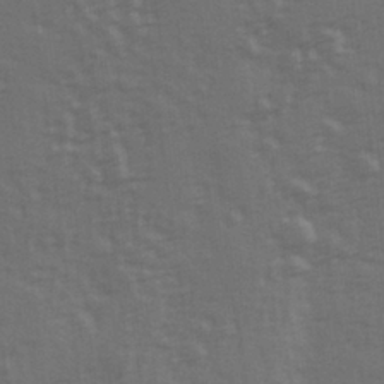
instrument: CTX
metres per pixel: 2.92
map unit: Hve
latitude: 26.4979
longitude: 146.6329
